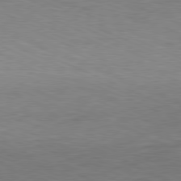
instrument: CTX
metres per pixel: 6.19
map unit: Ap
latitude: -81.5777
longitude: -84.2145
